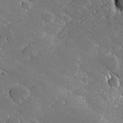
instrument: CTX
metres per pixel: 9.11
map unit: lHvf
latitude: 27.5371
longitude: 141.1809
